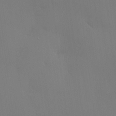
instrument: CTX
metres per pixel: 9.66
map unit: HNhu
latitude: 14.2523
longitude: 13.2376
